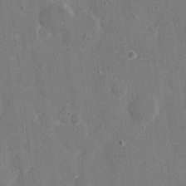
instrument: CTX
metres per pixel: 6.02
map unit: eHh
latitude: 7.5749
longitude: -68.0633
